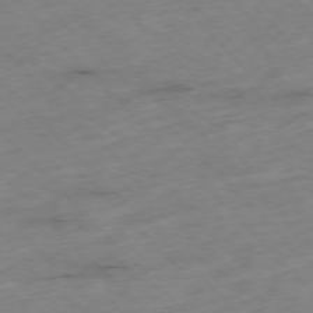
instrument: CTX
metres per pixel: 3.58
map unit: Hpe
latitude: -77.0486
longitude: -16.9892
